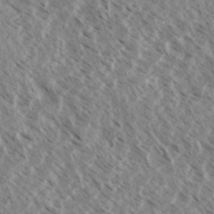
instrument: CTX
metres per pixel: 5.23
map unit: eHh
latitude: 34.1011
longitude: -140.2900
